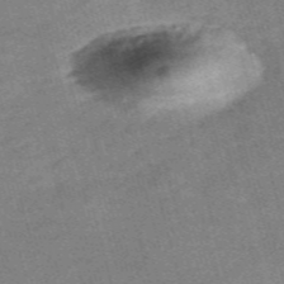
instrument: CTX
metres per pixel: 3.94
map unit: Nve
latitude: -59.0297
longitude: 64.6708
